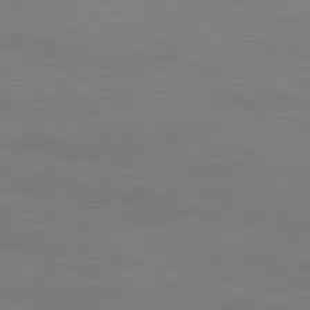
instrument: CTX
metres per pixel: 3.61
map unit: Ap
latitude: -78.8975
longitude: -89.4238
